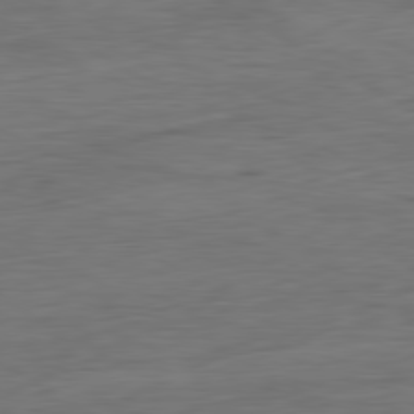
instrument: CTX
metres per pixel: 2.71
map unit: Ap
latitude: -81.2943
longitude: -79.1026
